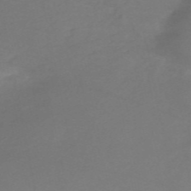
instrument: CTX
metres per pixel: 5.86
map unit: HNb
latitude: -54.7274
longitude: -48.8002
